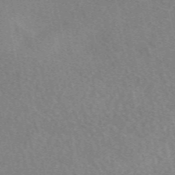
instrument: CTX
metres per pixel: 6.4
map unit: eAb
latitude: 49.7828
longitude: 116.3873
